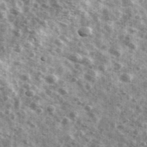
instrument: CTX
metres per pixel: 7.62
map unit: Ave
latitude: 41.7261
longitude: -106.7246
